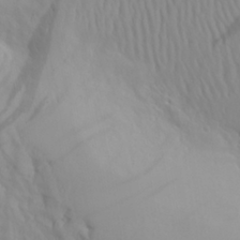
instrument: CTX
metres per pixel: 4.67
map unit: Aa
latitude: 27.2726
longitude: -133.1214
